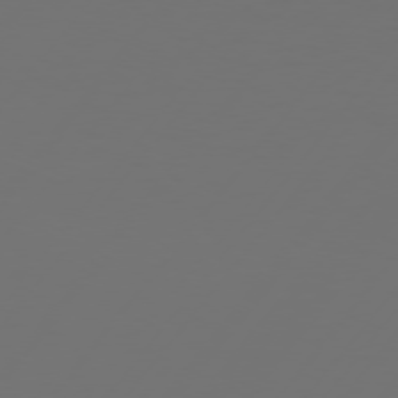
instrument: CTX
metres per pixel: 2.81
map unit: Hpe
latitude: 75.1403
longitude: -129.3859
